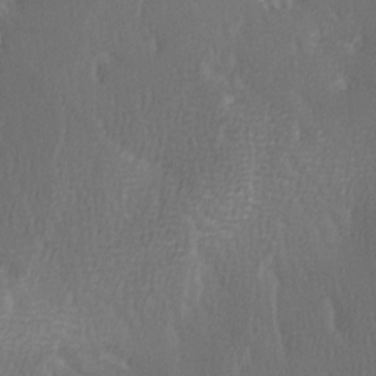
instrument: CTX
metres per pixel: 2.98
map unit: Ave
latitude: -7.2565
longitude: -122.4979
